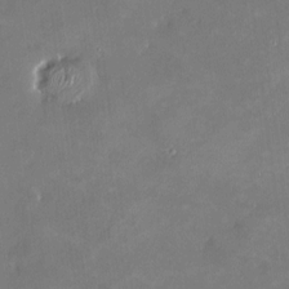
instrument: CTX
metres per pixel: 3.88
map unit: HNhu
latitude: 6.6113
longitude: 4.9541
